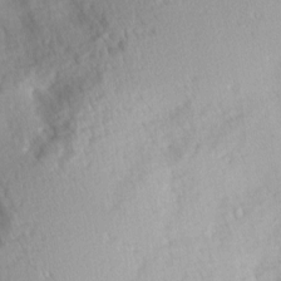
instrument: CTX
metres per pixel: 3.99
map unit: Ave
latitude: 9.9339
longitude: -103.0647
